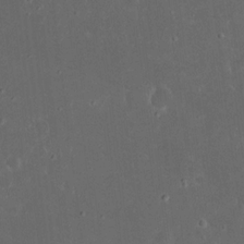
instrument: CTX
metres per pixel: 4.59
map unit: eHh
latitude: 16.8947
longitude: -73.5183
